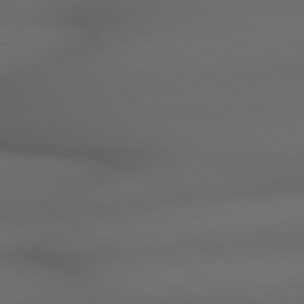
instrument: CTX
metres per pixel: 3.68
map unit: lApd
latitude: 79.0081
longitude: -165.5371
